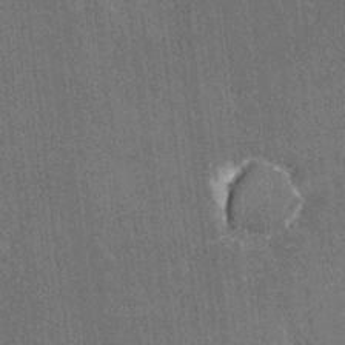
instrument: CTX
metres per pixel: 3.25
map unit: Ave
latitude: 20.4223
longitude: -137.7072
